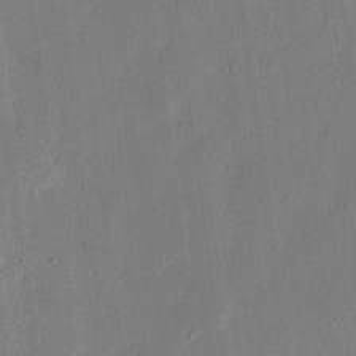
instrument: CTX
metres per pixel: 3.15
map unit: eHh
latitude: 9.2915
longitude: -68.2901
